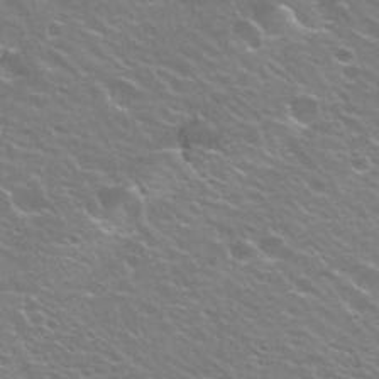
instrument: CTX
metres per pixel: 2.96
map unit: Hto
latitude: 23.3671
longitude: -31.7261
